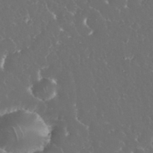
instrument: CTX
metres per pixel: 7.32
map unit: eHh
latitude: 33.9717
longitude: -63.1403
